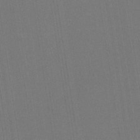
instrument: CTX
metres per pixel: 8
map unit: HNb
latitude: -35.6155
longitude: 54.8786
